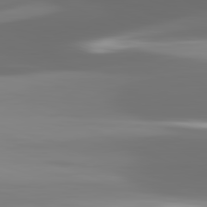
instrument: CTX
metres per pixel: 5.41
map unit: lApd
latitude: 82.7057
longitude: -135.8016
